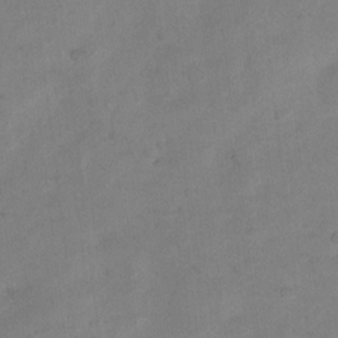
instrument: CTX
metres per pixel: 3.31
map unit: Nhu
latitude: 8.2334
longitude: -23.1403
